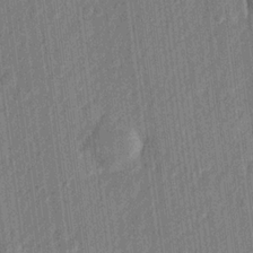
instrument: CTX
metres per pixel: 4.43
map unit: lHvf
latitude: 23.1403
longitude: 144.6330
